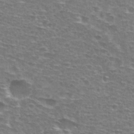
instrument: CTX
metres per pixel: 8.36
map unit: Hto
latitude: 28.6112
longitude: -48.6679
